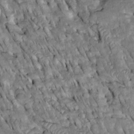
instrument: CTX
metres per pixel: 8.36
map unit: Htu
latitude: -2.2361
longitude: 149.3132
